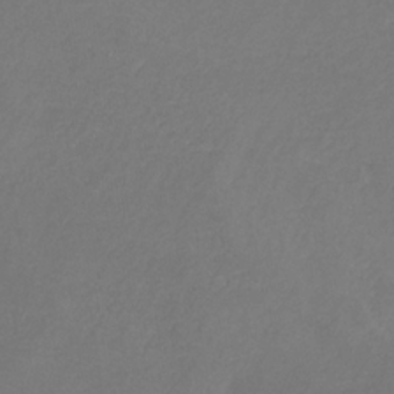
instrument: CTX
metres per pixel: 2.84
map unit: HNb
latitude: -31.4832
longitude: 63.6722
